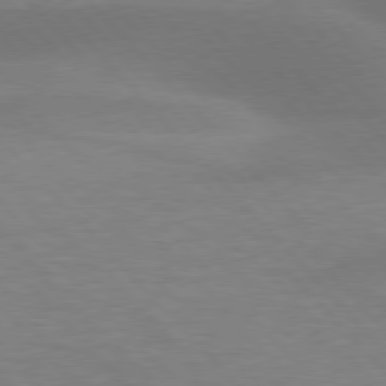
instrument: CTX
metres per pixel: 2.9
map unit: lApd
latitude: 77.0458
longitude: -58.9325
